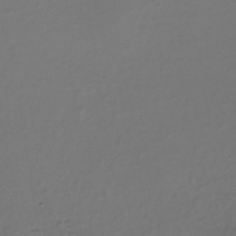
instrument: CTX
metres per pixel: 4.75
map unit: Nhe
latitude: -45.2754
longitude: 153.1242
